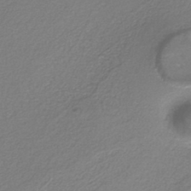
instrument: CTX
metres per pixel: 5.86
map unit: eAb
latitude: -37.5399
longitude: 52.5951
